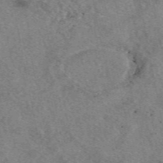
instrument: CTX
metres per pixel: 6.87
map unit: eAb
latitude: 49.0458
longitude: 109.5966
